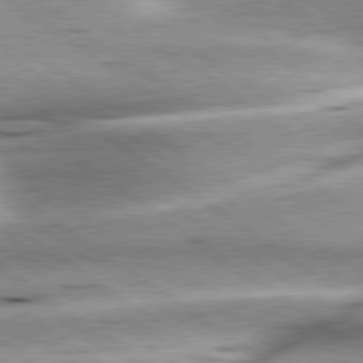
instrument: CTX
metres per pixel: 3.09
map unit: lApd
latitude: 79.6505
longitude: -141.1403
